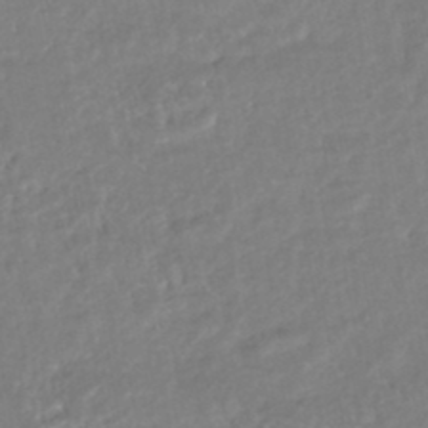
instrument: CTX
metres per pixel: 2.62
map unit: HNhu
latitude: -46.7841
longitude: 92.8219
